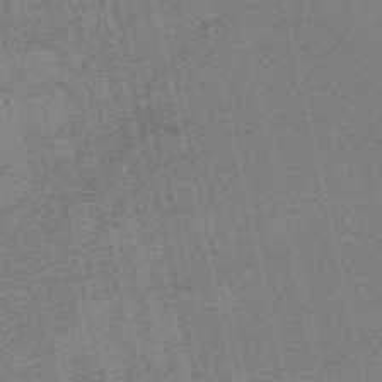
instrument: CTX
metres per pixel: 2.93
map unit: HNb
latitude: -55.1620
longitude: -45.8016
